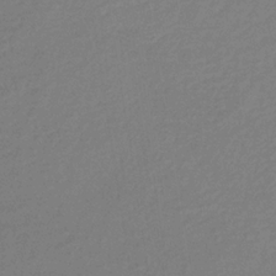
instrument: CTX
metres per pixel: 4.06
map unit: lHb
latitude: -35.6344
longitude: 67.3321
